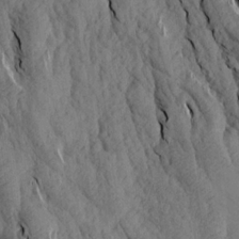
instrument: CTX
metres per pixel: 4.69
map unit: Aa
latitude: 17.1970
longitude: -145.8583
